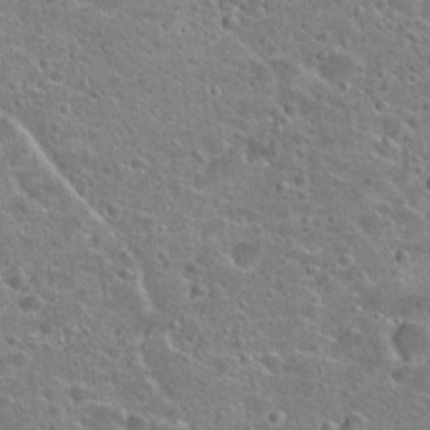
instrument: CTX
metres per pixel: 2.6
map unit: Hto
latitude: 23.4993
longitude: -43.4427
